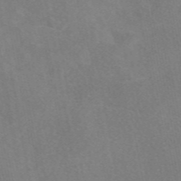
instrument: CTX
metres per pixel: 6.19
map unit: eAb
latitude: 47.9150
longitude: 120.2928
